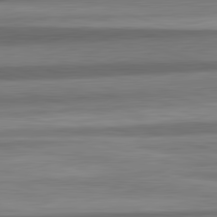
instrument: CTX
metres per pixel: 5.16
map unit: lApd
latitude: 82.5734
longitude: 178.2928
